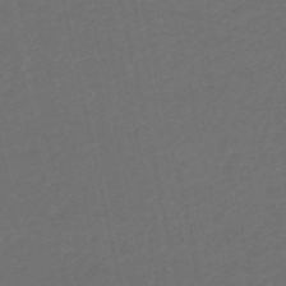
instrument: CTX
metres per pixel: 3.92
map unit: HNb
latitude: -53.1620
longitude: -50.9513
